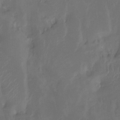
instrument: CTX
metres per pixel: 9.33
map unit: Htu
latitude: -14.2740
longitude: -46.5357
